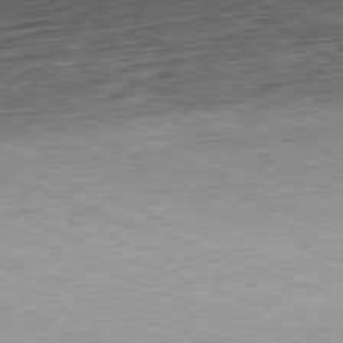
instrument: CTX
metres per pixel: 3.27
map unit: Hpe
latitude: -82.1039
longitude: 13.6344
